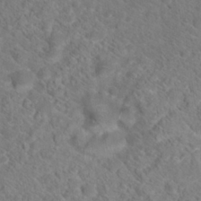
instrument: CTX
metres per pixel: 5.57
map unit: Hto
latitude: 18.8758
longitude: -38.4790
